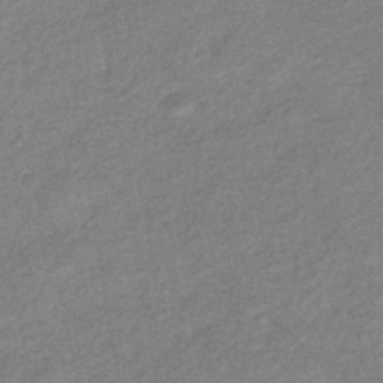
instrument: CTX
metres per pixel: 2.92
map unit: eHb
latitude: -39.1053
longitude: 80.1795
